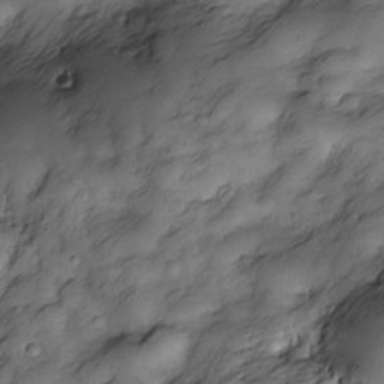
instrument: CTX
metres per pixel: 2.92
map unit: Nve
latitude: -26.9919
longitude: -148.6113
